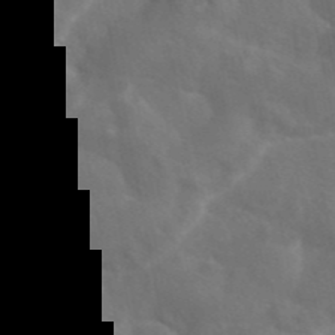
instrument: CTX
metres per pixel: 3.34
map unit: eAb
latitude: 45.5560
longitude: 125.1998
